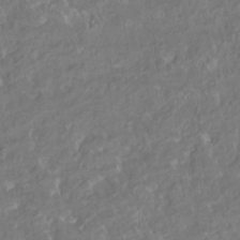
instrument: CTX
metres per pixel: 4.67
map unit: HNhu
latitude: 5.2348
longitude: 9.9556
